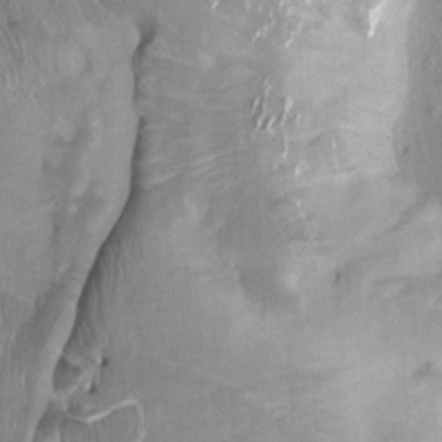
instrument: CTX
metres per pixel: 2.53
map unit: Ht
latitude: -1.9367
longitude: -15.2159
